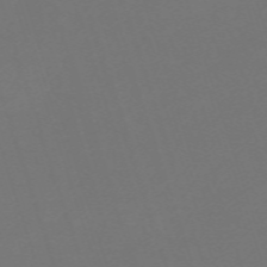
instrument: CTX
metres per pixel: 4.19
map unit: eHh
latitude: -63.4076
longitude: 51.5399
